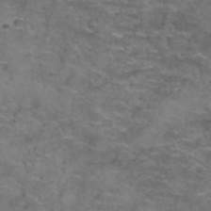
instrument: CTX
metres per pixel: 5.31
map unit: Hto
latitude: 39.4426
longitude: -42.0633
